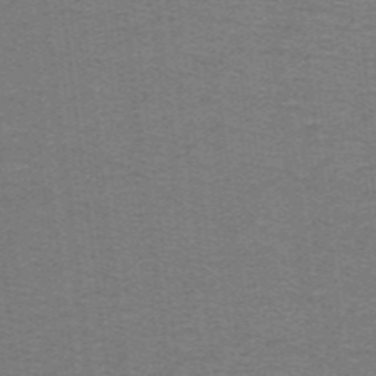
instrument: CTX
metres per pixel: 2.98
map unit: lHb
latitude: -41.9556
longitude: 54.6330
